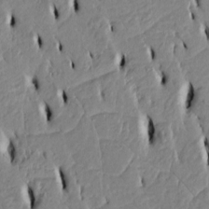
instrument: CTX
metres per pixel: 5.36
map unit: Htu
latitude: 3.1214
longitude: 151.2565
